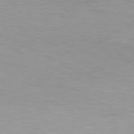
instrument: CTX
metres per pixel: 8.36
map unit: Hpe
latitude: -81.0865
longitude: 19.4454
